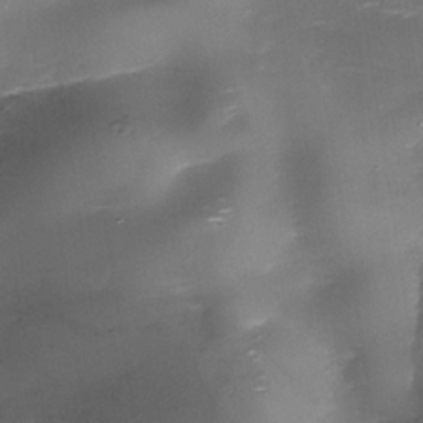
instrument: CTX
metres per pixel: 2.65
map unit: Nhe
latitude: -35.8422
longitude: -89.5183
